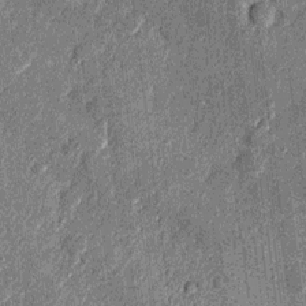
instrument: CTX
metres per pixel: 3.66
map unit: Nhu
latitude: -13.0487
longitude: -22.4223
